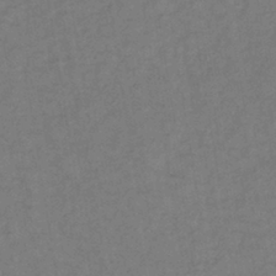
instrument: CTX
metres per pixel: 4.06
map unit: lHb
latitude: -39.4077
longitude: 72.6329
